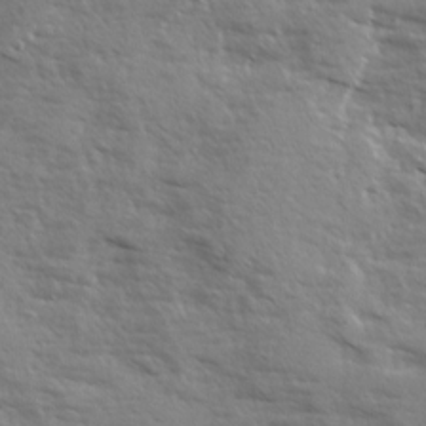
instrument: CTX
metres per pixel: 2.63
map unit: Ave
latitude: 13.0459
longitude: -101.9339
